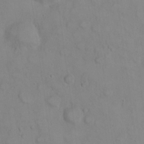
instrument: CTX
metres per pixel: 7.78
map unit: eHh
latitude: 22.5735
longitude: -59.8205
